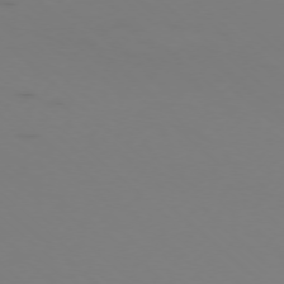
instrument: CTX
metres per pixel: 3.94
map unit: Ap
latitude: -76.5763
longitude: -67.6127
